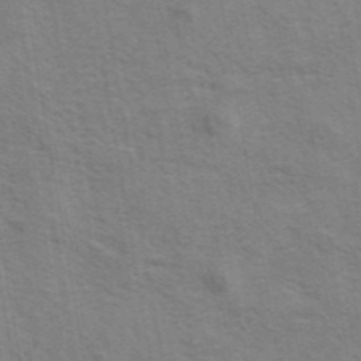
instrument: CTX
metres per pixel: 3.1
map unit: eAb
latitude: 42.6680
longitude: 107.8612
